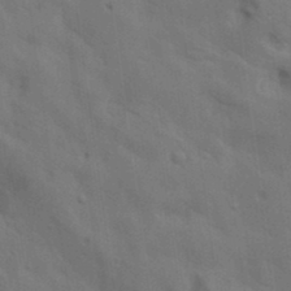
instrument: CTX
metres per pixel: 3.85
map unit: lAa
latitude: 19.5749
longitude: -139.1403
